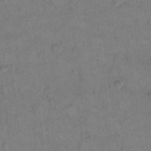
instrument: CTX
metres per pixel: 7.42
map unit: eHh
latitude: 14.3090
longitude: -66.1766
